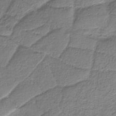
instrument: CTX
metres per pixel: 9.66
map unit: eAb
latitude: -37.4643
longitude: 52.7463
